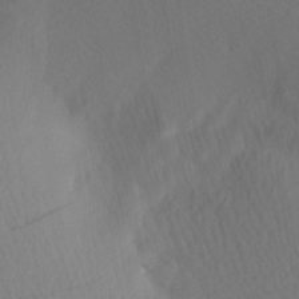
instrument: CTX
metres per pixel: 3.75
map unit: Ave
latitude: 13.0837
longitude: -106.8758
